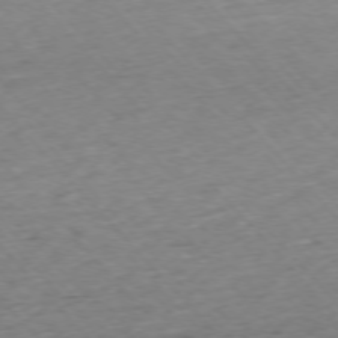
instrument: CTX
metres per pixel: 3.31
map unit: Ap
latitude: -76.0661
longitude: -89.6127
